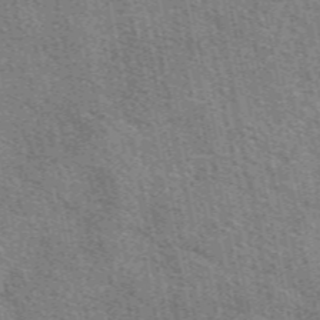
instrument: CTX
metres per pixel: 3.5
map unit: eAb
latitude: 50.6301
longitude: 113.5588
